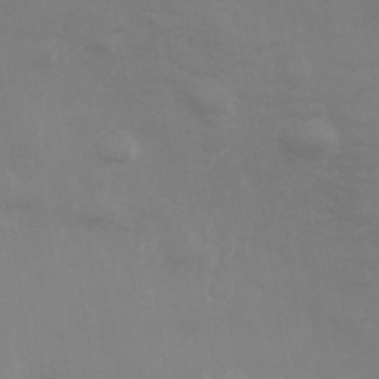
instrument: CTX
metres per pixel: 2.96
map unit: Hve
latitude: 33.4615
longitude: 150.2362
